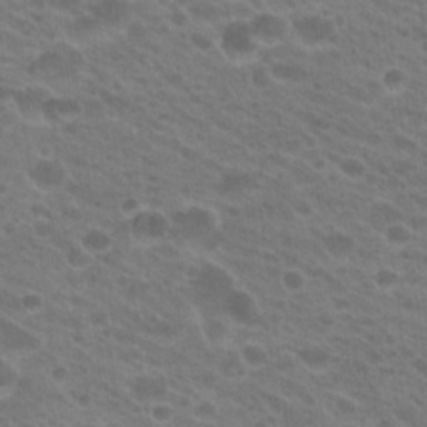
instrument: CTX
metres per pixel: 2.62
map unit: Hto
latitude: 22.1956
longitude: -37.7072
